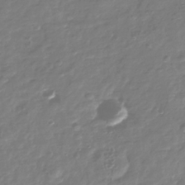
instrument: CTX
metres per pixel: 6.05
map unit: Nhu
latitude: -40.3873
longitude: -82.1011
